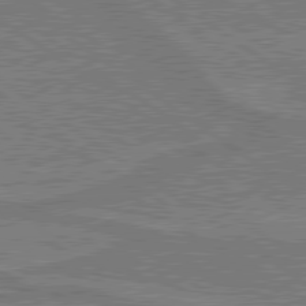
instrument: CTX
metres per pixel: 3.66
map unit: lApd
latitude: 79.7828
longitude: 166.8408
